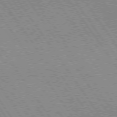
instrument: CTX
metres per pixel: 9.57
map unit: lApd
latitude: 74.6491
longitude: -80.2900
